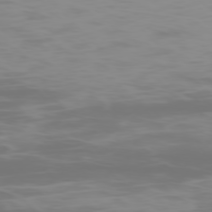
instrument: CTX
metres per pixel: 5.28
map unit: Ap
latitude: -77.7100
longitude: -73.3293
